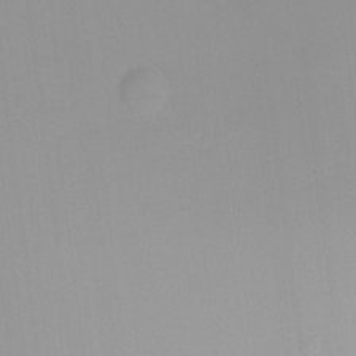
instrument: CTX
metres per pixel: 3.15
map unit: Ht
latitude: -6.2550
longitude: -29.2348
